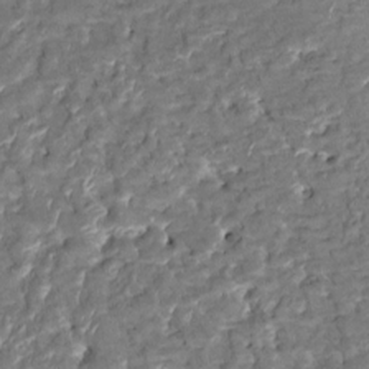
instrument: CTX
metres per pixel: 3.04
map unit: HNhu
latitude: 3.6883
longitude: -7.5560
